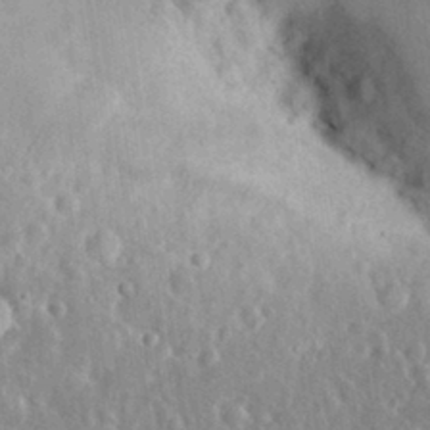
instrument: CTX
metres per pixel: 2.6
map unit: eHh
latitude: 31.8395
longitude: -59.9339
